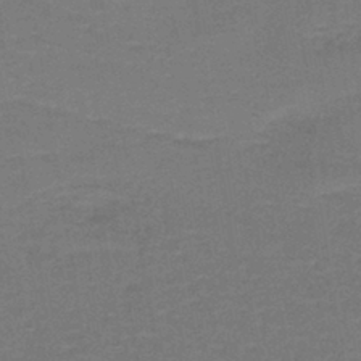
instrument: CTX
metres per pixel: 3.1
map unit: lHb
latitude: -39.2187
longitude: 58.3495
